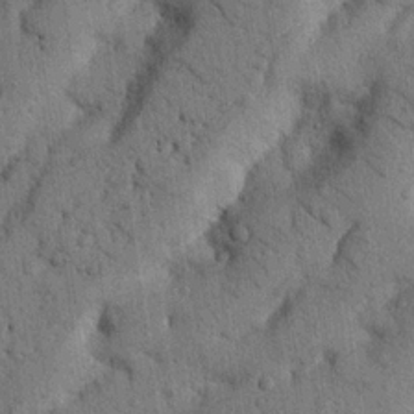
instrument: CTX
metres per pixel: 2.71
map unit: Nhu
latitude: 20.6113
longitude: -76.2900
